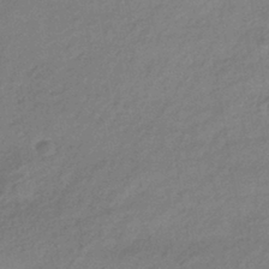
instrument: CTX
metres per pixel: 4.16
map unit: HNhu
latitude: -42.5006
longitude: 89.9745
